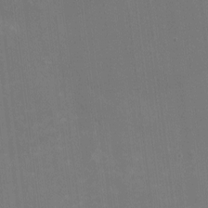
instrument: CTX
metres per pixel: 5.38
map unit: HNhu
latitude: -2.4440
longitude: -6.7057
